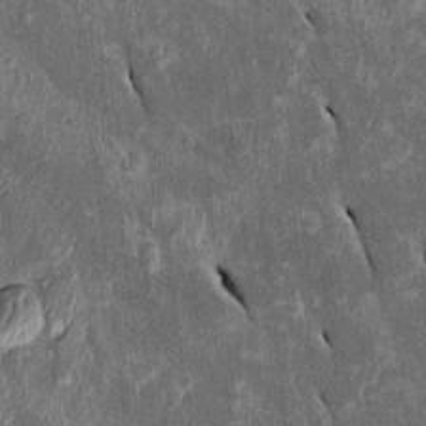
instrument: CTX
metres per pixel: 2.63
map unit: Htu
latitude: -0.4440
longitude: 149.0676
